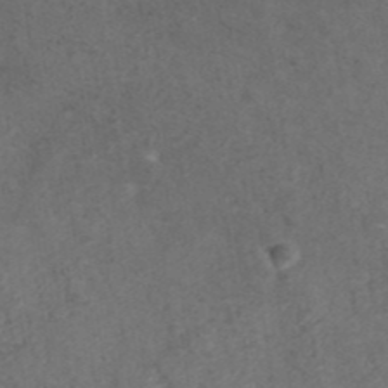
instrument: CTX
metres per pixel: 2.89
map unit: ANa
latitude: 40.6679
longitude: 21.3698
